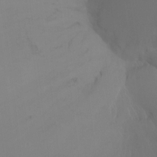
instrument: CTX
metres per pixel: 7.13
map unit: Ht
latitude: -7.8989
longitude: -30.7625
